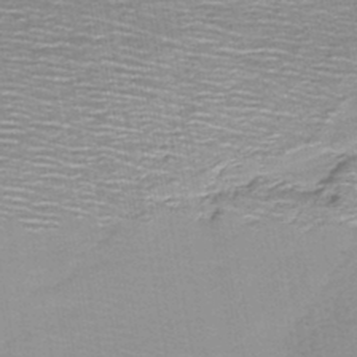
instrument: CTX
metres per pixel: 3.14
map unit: lHb
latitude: -44.0094
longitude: 53.0675
